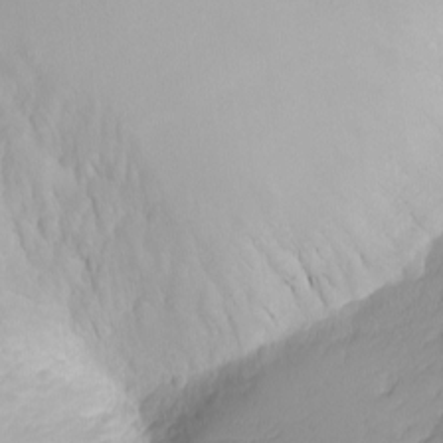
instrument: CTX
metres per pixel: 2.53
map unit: Nhu
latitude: -5.1053
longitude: -81.0269
